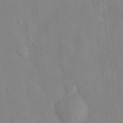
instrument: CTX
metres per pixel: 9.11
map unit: eHh
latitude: 28.6301
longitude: -76.9136
